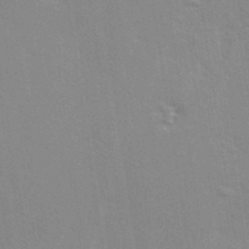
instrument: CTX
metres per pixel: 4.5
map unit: eHh
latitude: 33.3293
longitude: -132.3278
